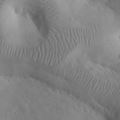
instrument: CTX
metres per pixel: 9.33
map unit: eHh
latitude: 25.1592
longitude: -67.1025
